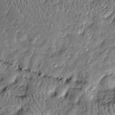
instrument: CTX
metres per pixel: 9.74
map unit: Htu
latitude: -6.3684
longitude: 159.4076
